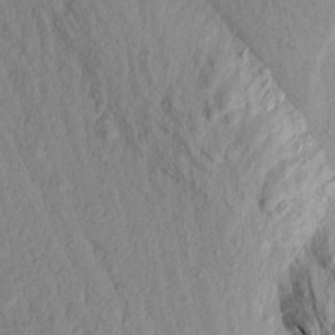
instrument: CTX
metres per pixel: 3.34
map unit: Aa
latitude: 15.4805
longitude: -145.2915
